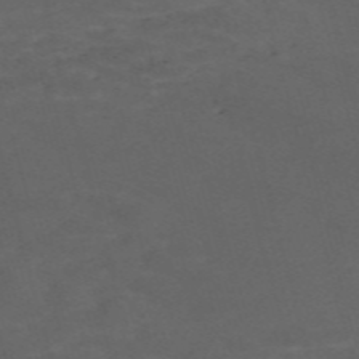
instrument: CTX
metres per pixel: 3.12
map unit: Nve
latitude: -58.8974
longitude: 59.2942
